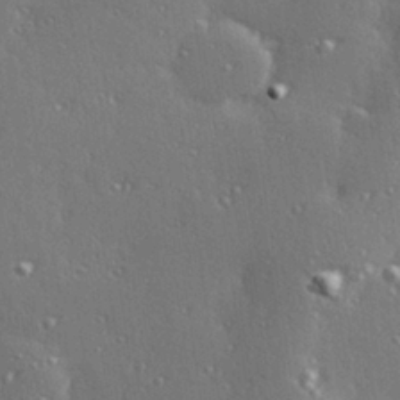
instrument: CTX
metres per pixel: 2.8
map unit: Hve
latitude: 27.8961
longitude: -92.1200
